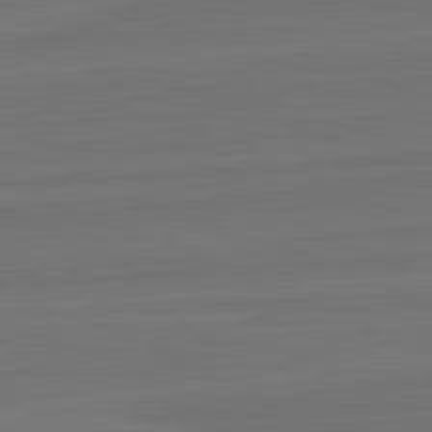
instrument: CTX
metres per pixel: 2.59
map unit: lApd
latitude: 82.4034
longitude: -179.0837
